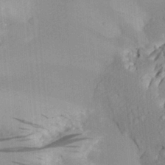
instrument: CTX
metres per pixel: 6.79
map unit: Aa
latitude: 29.2726
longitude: -136.0255
